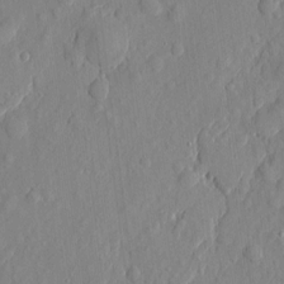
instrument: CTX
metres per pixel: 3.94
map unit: eHh
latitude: 6.1578
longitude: -73.4427
